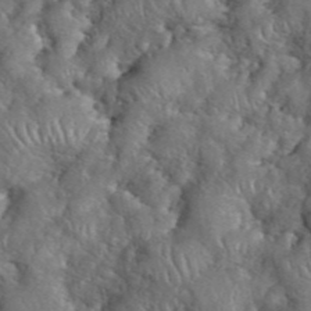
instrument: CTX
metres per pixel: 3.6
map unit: eHh
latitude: 39.9528
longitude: -56.8380
